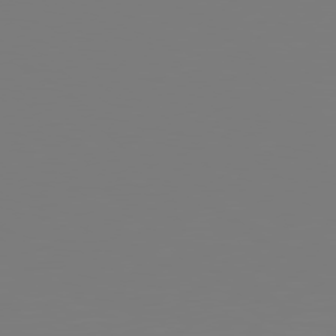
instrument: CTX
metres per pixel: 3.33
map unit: Hpe
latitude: 78.5924
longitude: -145.7072
